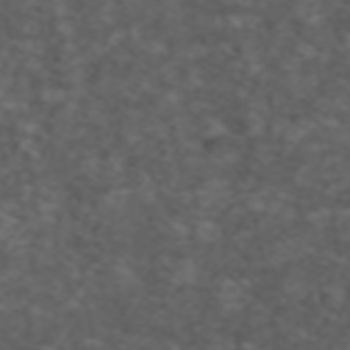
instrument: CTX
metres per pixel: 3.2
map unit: ANa
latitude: 39.1403
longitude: 24.1984
